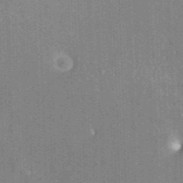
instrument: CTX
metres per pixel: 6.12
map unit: ANa
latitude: 36.4412
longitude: 15.0865
